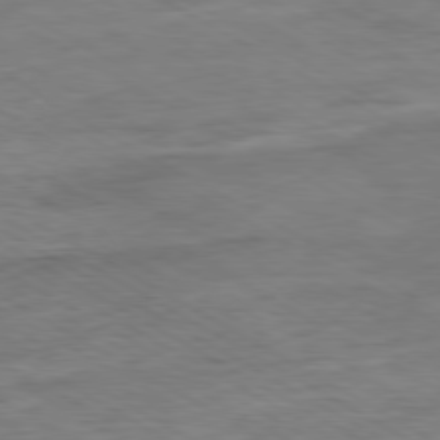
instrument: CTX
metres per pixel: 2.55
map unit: Ap
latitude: -80.2551
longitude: -77.2726
